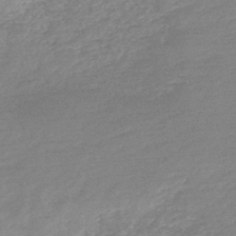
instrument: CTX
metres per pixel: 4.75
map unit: HNb
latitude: -48.4062
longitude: 58.1416
